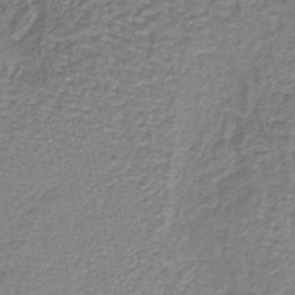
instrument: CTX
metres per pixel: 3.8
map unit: lHb
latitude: -40.3684
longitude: 62.0661
